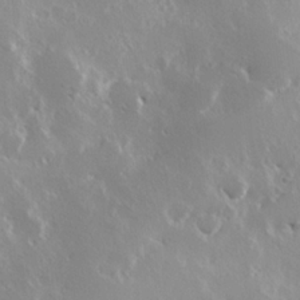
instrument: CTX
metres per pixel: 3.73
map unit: Hve
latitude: 24.1011
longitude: 145.8800
